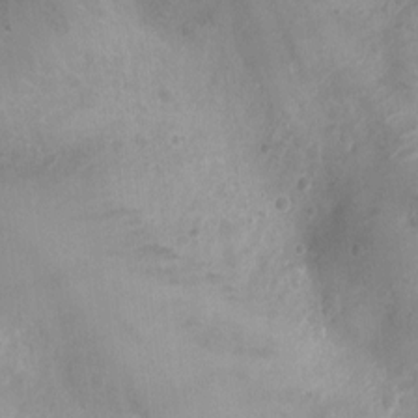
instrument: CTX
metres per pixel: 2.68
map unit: Nhu
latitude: -10.5952
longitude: -21.1970
